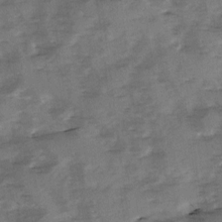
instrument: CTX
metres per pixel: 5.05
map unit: Ave
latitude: 1.0458
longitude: -110.4790
